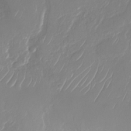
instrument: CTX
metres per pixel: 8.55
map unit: Nhu
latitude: -29.6344
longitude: -71.6505
